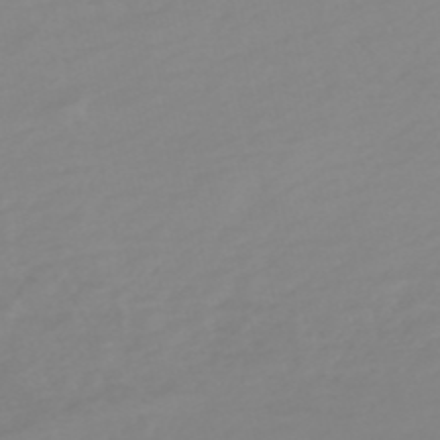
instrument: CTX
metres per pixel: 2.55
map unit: HNb
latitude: -54.1606
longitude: -33.6127
